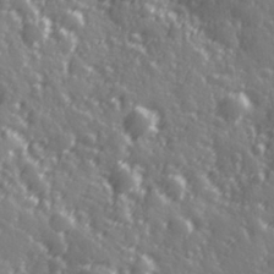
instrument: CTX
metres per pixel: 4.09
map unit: Hve
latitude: 28.1200
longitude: 147.0297
